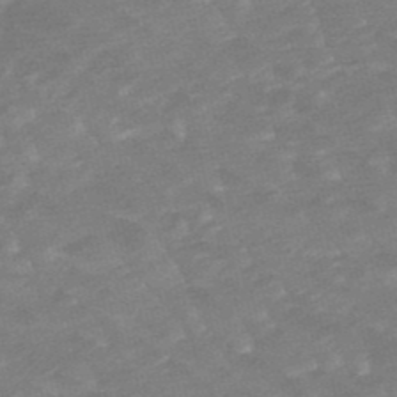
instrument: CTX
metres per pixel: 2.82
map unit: lHb
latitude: -48.2362
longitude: 83.0864
